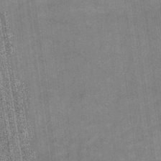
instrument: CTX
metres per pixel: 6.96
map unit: eHb
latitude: -40.4440
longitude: 82.7274
